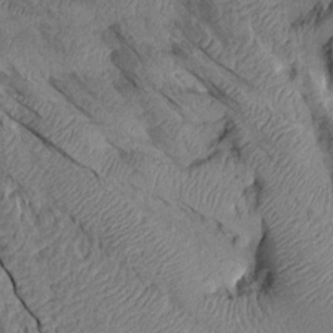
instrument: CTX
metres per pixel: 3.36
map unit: Aa
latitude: 14.9514
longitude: -146.5735
